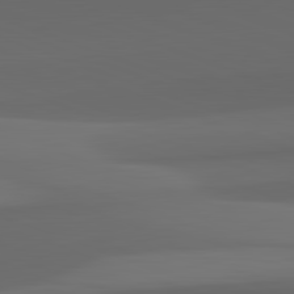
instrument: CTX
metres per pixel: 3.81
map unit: lApd
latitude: 82.4034
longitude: 142.4629
